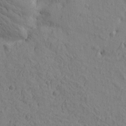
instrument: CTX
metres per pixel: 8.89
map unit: Htu
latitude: -2.5573
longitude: -175.5371
